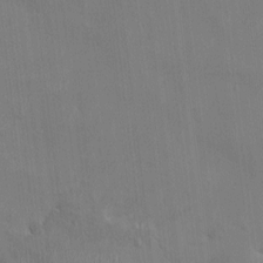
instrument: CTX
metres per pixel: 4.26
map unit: HNhu
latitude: 3.4426
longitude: -6.8191
